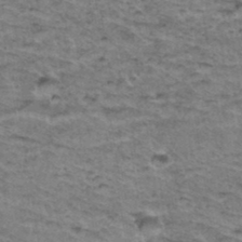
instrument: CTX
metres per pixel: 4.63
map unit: Hto
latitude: 36.8380
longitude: -46.8002
